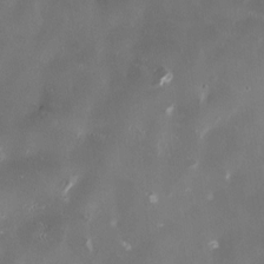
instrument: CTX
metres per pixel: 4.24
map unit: HNhu
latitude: 1.1214
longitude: -4.6868
